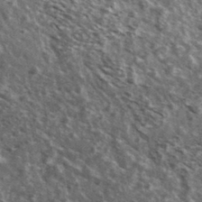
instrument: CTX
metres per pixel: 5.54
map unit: Ave
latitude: 39.3482
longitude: -108.3656
